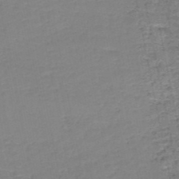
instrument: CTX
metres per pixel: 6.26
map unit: HNb
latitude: -50.9542
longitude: -50.1011
